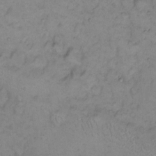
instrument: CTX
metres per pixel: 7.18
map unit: eHh
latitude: 11.3104
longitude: -62.8191
